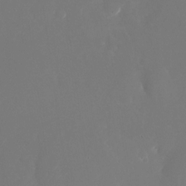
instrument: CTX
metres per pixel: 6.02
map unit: Nhu
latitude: -24.9731
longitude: -72.3090
